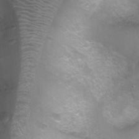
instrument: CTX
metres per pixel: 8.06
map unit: Ht
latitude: 4.7246
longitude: -21.0269
